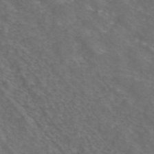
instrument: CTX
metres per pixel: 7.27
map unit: ANa
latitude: 43.2159
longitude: 24.4818
